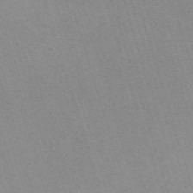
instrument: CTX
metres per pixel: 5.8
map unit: eHh
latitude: -62.3495
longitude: 49.6533
